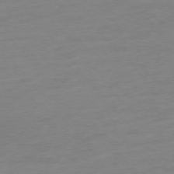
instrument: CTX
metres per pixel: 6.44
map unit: Hpe
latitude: -75.6344
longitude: -14.7813
